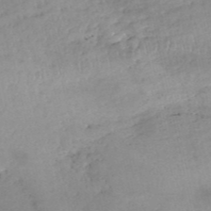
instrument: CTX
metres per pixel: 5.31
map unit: eHh
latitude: -52.5006
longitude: -23.9528
